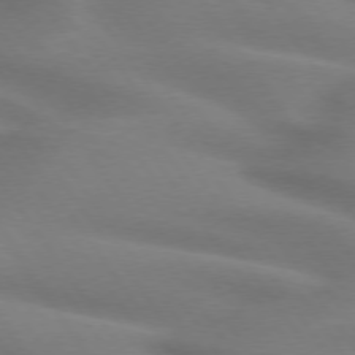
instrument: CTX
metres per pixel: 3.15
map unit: lApd
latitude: 74.7057
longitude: -59.2915
